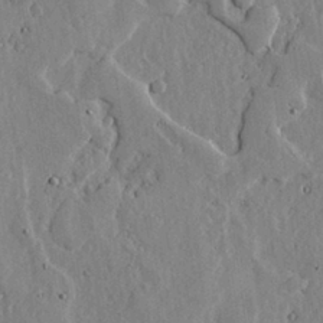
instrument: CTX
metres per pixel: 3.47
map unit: lHvf
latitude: 17.3671
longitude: -113.7638
